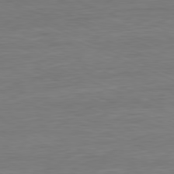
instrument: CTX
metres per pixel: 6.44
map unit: Ap
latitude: -81.2187
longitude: -80.7435
